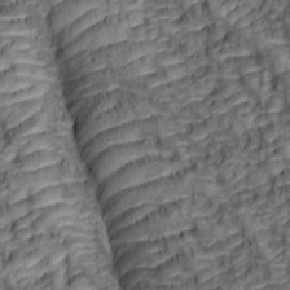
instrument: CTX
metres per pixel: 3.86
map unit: lAa
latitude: 6.2334
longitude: -115.9717
